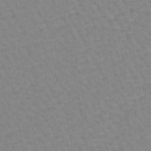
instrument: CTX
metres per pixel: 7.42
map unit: lHb
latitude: -44.4062
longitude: 80.4818
